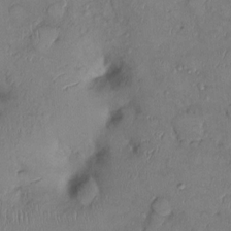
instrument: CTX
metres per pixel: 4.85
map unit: Ht
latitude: 0.9702
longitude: -13.8017
